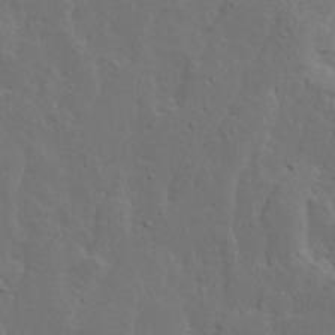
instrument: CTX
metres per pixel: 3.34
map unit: Ave
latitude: 14.2523
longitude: -135.5560
